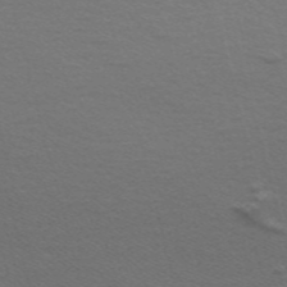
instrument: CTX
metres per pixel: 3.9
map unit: Nve
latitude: -57.2754
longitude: 54.4818
